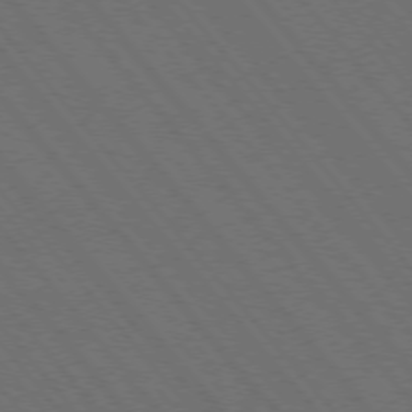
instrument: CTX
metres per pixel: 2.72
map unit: Hpe
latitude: -76.0094
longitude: -16.5168
